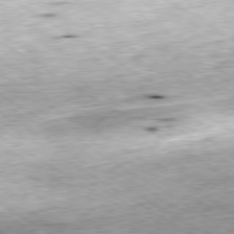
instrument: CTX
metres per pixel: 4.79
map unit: Ap
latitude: -80.1984
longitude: -51.7071
